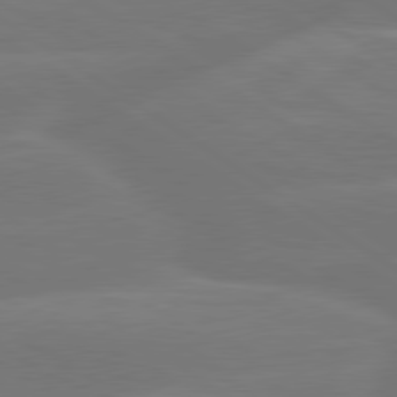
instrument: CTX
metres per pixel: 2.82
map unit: lApd
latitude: 79.9339
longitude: -149.3293
